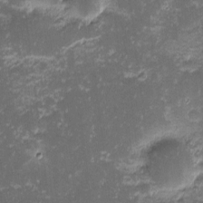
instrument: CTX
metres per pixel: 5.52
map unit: eHh
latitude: -1.6155
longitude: -86.2711
